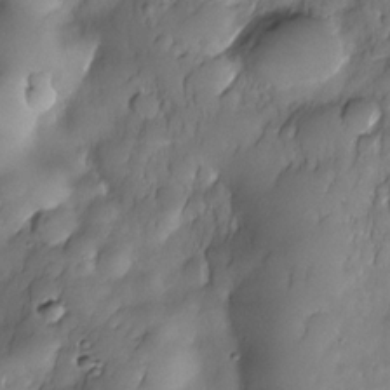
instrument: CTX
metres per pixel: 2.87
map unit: Nhe
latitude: -30.0283
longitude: -140.2522
